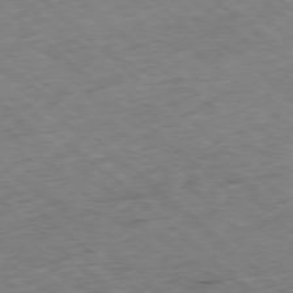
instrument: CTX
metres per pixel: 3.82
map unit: Ap
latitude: -78.3873
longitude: -60.3089
